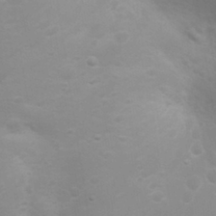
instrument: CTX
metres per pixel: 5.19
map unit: eHh
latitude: 31.3482
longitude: -58.2523
